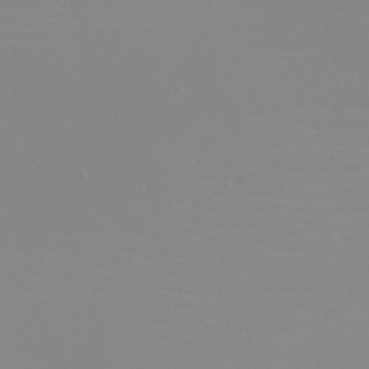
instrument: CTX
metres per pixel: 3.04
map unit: eHh
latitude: -5.7288
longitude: -85.2726
